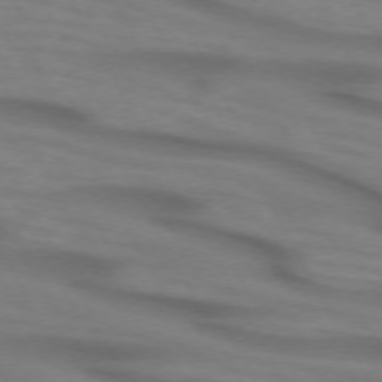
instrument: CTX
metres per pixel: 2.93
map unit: lApd
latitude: 71.8205
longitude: -51.9717
